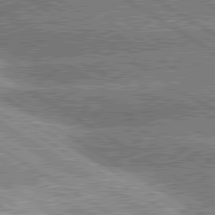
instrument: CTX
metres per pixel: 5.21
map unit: lApd
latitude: 80.3845
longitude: -151.9339
